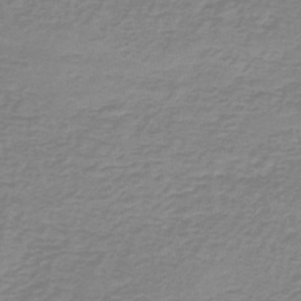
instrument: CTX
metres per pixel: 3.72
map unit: lHb
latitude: -41.8989
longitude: 63.5777
